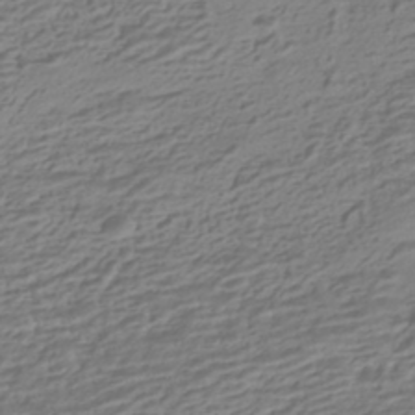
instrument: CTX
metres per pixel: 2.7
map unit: HNhu
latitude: -42.7274
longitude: 100.9352
